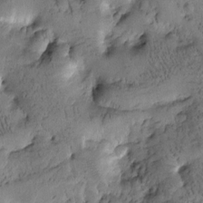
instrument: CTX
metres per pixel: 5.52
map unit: Htu
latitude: -3.8422
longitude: 173.3509
